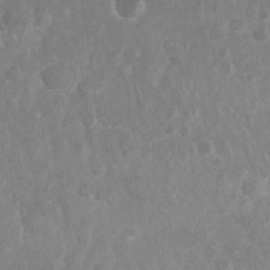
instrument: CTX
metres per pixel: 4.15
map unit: Nhu
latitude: 27.0459
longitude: -63.9150
